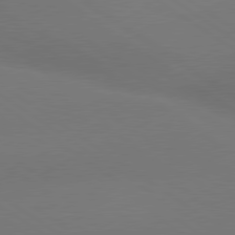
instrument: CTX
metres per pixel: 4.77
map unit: lApd
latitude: 79.7828
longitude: -151.4615
